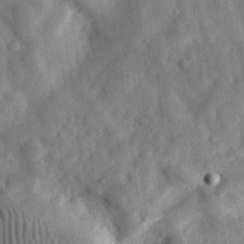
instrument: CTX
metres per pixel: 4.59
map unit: eHh
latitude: 31.3104
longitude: -75.6316
